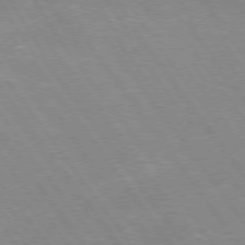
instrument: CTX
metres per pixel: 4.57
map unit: Hpe
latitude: 74.1011
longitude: -141.8583
